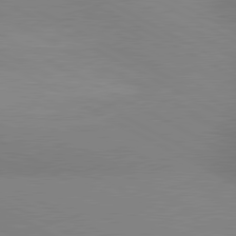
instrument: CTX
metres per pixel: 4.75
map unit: lApd
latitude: 80.5546
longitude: 127.2753
